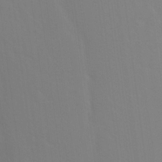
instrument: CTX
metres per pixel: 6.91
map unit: Hto
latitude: 18.2522
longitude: -39.8016
